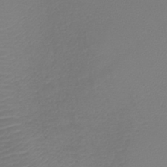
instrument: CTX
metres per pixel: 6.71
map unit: lHb
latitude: -42.1605
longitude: 76.8030
